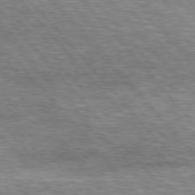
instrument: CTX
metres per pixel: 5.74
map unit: lApd
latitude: 76.4601
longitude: -74.3089
